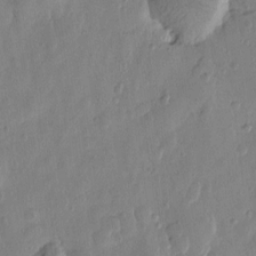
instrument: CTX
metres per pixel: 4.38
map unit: Htu
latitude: -0.1795
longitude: -177.0080
